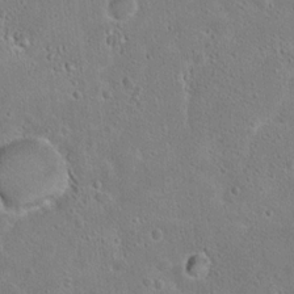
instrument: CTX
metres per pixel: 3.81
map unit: Hto
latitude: 16.0255
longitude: -37.9717
